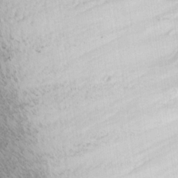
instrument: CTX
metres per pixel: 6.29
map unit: lHvf
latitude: 27.0081
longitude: 142.8785
